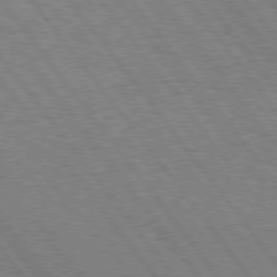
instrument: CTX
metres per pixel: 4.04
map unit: Hpe
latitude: 75.1214
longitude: -149.5938
